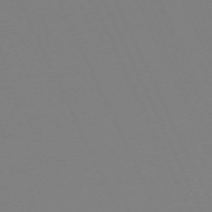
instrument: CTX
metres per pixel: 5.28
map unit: Hpe
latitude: -70.1795
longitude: 16.1795
